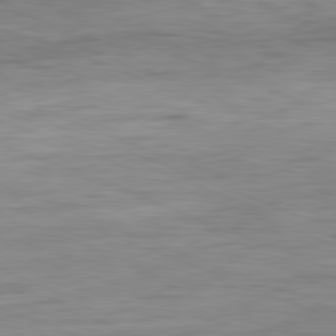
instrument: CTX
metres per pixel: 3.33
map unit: Ap
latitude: -81.5966
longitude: -80.2333
